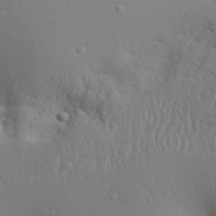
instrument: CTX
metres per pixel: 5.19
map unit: Aa
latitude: 29.7638
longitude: -133.2537
